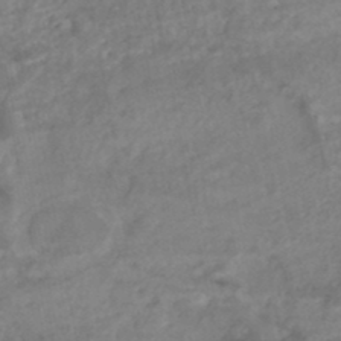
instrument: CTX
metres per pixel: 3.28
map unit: Nhe
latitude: -48.5196
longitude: -173.2914
